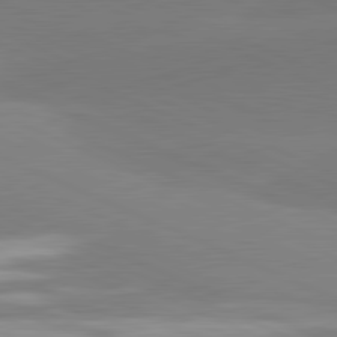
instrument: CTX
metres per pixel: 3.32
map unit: lApd
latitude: 81.6316
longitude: -155.3859
